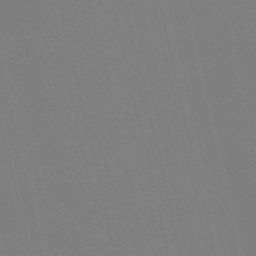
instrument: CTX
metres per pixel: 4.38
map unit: HNb
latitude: -55.1809
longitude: -39.6883
